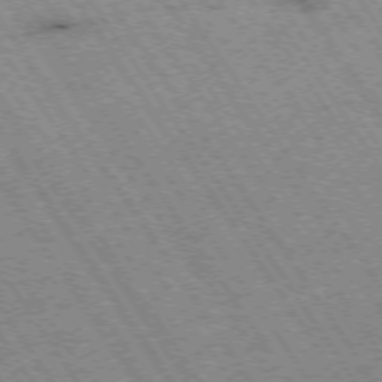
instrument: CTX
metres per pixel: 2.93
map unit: Hpe
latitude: -74.5574
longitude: 1.4266
